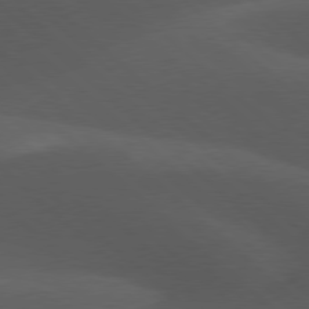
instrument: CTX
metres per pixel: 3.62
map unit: lApd
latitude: 77.8772
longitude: -54.1767
